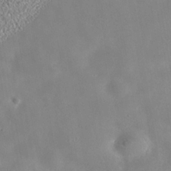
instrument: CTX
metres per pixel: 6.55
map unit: Nhe
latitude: -39.2754
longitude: -117.3860
